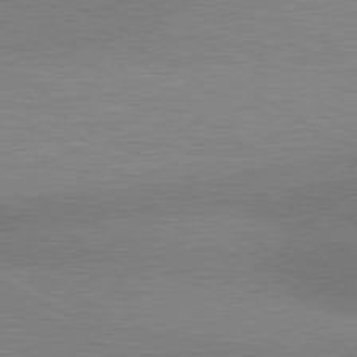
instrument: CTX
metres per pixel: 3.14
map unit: lApd
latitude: 80.4790
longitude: 124.4818
